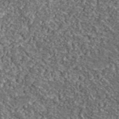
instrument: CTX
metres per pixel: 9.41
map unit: lHvf
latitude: 38.7624
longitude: -87.9150
